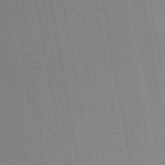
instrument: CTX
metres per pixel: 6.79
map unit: HNb
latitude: -47.0486
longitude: -39.2726
